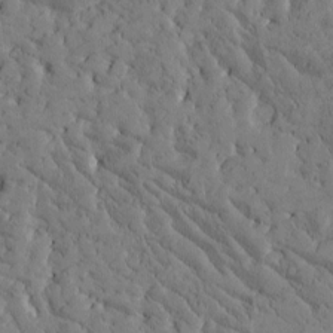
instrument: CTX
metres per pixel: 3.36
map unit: Htu
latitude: -2.9541
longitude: 175.8044
